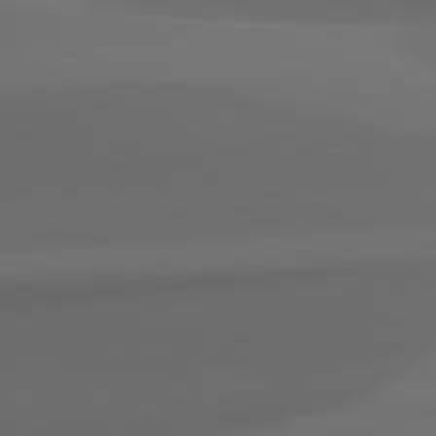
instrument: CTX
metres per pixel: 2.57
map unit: lApd
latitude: 82.3656
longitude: 142.5951
